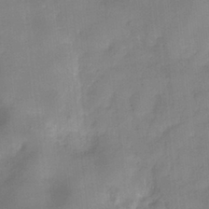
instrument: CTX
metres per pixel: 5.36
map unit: HNhu
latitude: -27.1431
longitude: 74.6897
